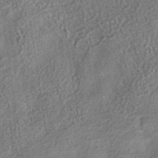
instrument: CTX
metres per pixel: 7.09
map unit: HNhu
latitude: -41.0675
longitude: 95.4643
